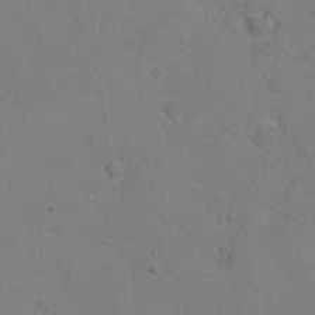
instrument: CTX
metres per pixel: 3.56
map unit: Ht
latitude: 1.3103
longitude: -33.7828
